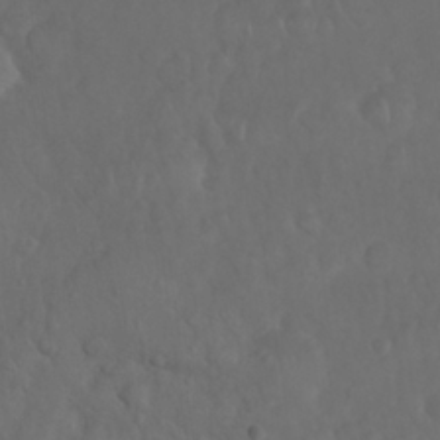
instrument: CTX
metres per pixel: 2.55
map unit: Nhu
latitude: 27.1403
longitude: -64.9892
